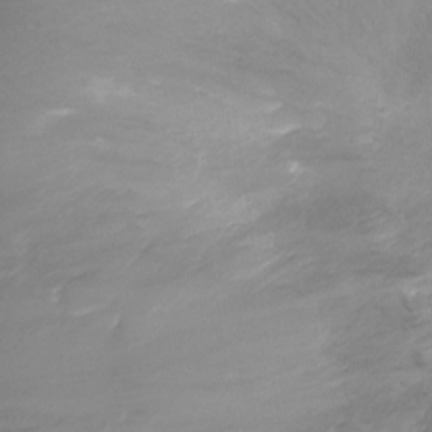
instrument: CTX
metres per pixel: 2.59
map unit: Ht
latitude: -7.3698
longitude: -27.2726
